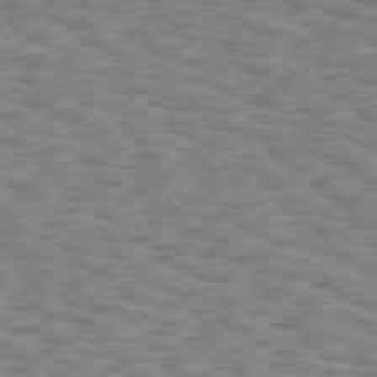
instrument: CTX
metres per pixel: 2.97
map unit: Hpe
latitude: 75.8583
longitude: -135.3103
